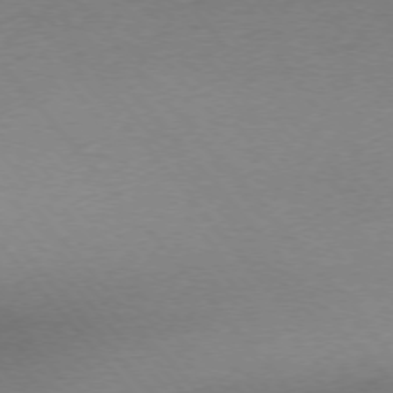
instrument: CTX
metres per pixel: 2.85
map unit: Ap
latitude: -75.8990
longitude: -94.5168
